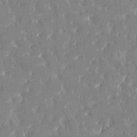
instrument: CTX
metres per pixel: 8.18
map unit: HNhu
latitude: 3.9717
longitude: 8.2550
